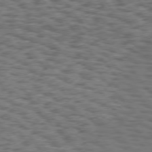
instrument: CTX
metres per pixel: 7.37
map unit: Hpe
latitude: 75.1970
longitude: -134.2333
